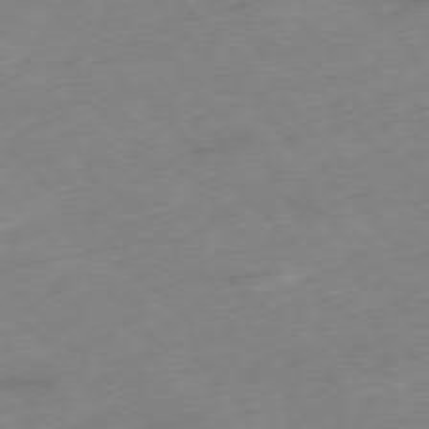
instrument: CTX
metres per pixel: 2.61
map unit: Hpe
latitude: -77.1620
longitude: -16.8380
